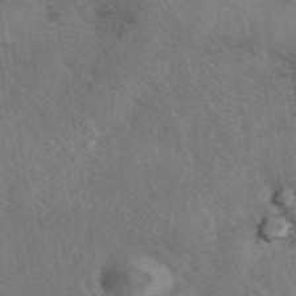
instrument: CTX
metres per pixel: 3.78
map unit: eAb
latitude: 41.4048
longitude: 109.6344
